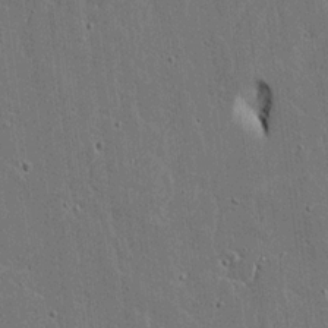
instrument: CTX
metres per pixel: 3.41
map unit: Aa
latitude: 18.4979
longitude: -126.8569
